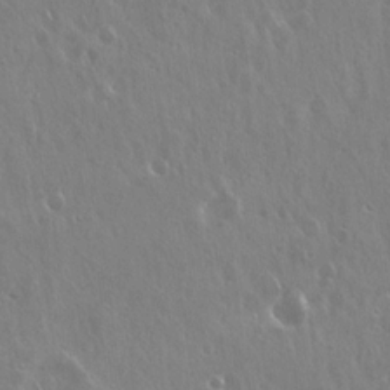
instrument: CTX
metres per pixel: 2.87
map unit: Hto
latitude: 18.1577
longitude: -57.4048
